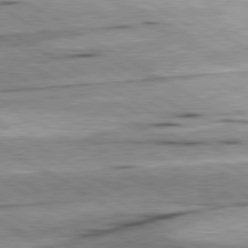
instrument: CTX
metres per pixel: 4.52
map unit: lApd
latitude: 80.3467
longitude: -156.5167
